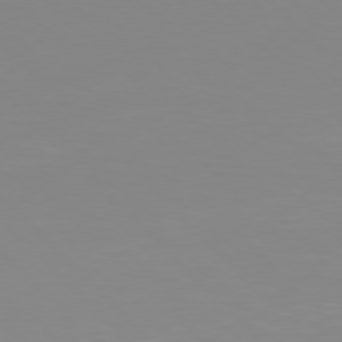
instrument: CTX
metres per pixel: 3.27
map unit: Hpe
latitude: 77.3670
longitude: -172.6490
